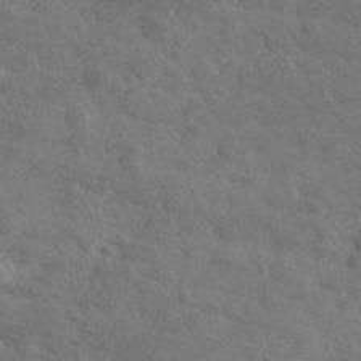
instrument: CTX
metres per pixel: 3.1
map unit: lHvf
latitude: 36.1578
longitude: -89.6694
